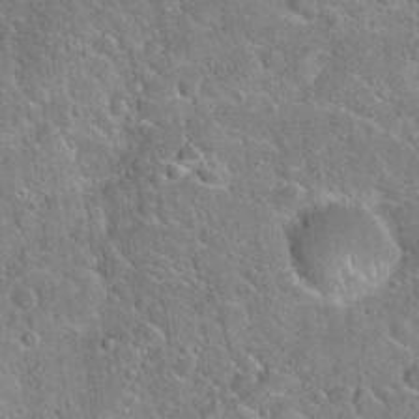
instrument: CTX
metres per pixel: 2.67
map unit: Hto
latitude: 20.5924
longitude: -51.1214
